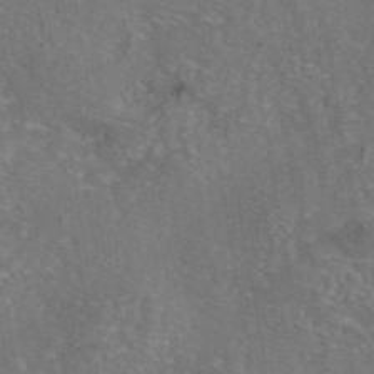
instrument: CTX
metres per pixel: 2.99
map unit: eAb
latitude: 46.0822
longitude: 106.8786
